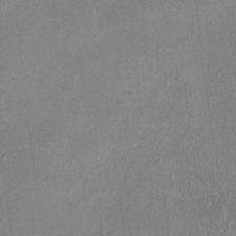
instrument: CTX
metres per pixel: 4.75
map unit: HNhu
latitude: 5.8394
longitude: 6.9541
